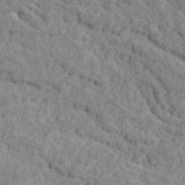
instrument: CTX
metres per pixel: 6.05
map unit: Ave
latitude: 18.4979
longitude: -135.1781
